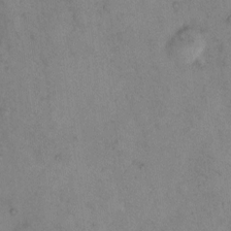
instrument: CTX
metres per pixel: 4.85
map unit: eHh
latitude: 9.8017
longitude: -62.4601
